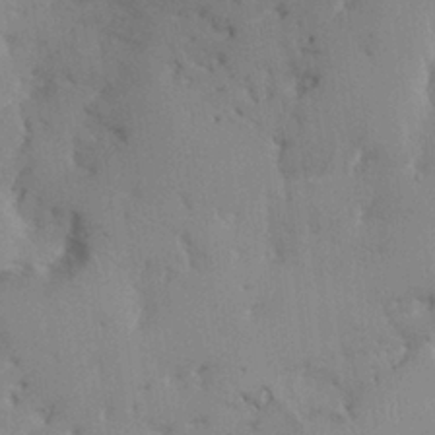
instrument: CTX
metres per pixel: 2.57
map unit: HNhu
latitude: 0.9702
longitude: -4.0444
